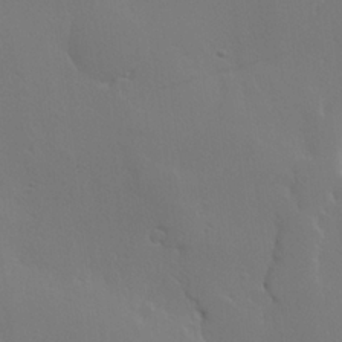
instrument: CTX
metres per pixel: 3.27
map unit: Hve
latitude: 23.2348
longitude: 145.6344
